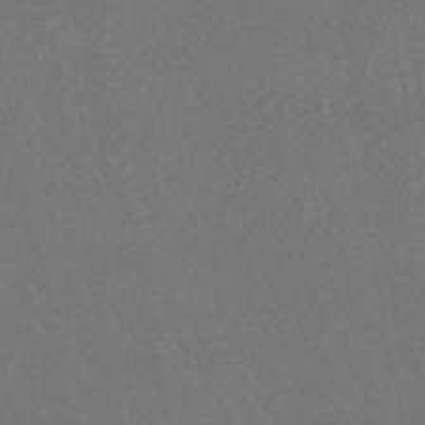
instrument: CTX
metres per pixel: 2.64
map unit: HNhu
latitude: -47.8989
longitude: 103.3321
